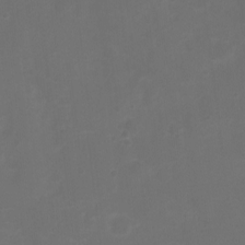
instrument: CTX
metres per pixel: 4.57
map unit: Ht
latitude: 1.7638
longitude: -22.4979
